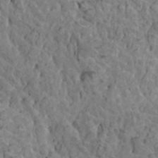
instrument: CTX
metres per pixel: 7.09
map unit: HNhu
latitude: 5.8016
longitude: -0.7057
